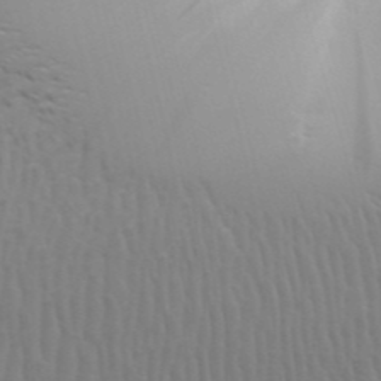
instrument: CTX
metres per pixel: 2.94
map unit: Aa
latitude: 31.5560
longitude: -141.0647
